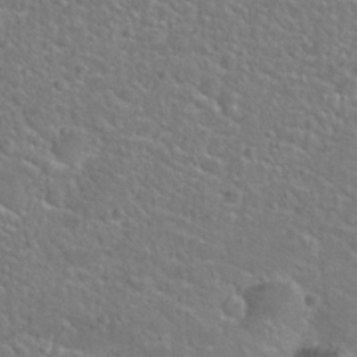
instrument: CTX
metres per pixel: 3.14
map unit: Hto
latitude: 24.7435
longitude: -49.8961
